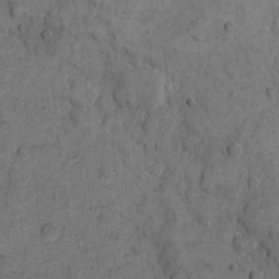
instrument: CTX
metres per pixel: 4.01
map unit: eHh
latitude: 11.4616
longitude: -63.3671
